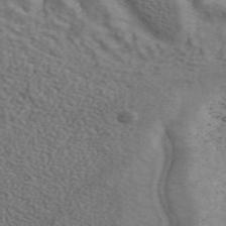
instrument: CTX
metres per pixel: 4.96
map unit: ANa
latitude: 44.0444
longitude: 25.7100
